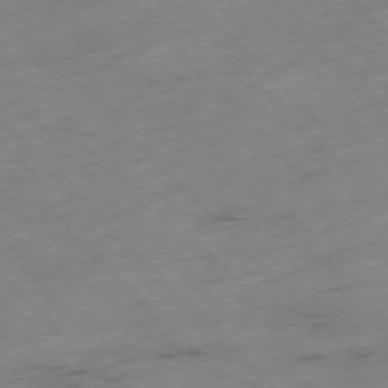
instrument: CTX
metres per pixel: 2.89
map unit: Hpe
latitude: -77.1620
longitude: -16.9703
